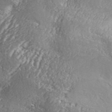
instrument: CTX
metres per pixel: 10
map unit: Aa
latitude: 33.6694
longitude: -134.8758
